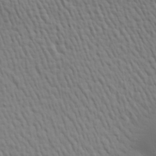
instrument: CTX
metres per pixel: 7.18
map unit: Ave
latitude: 17.3860
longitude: -138.6490
